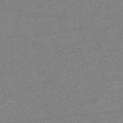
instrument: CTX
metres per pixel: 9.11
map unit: eHh
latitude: -44.9353
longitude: -30.5168
